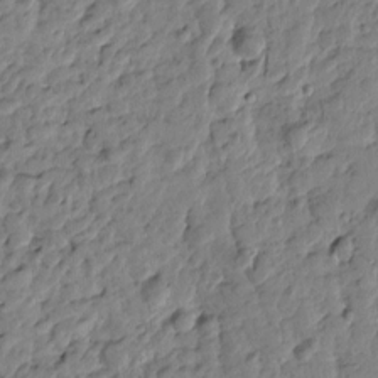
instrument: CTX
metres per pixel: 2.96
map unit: Htu
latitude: -1.2565
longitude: -179.1026
